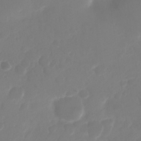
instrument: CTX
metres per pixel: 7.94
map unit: Nhu
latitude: 25.6504
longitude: -63.0459
